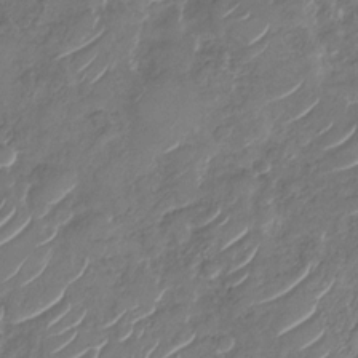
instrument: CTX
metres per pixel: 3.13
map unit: Nhu
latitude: -29.5966
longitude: -71.8772
